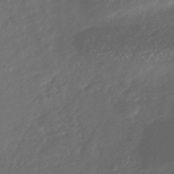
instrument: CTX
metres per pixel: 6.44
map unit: Nhu
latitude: -39.0487
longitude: -80.7624
